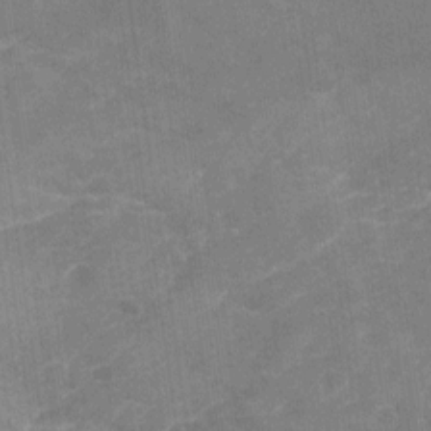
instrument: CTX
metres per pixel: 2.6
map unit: Nhu
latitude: -22.5574
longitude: -55.8016
